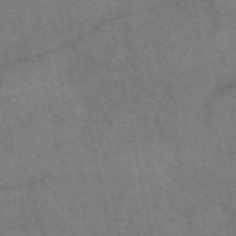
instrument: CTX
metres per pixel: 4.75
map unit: eAb
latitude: 50.9513
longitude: 115.2187
